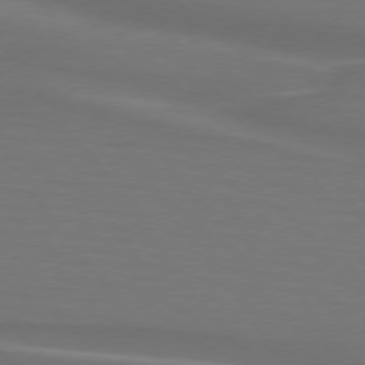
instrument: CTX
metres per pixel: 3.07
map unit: lApd
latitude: 74.6491
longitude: -79.8206
